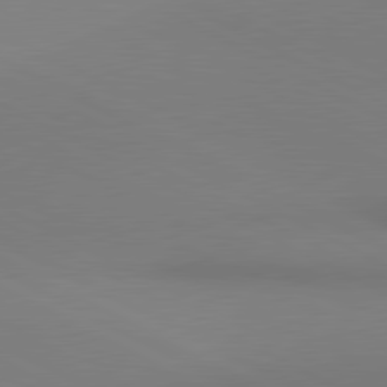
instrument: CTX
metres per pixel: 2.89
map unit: lApd
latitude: 80.9325
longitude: 145.7289
